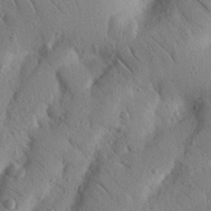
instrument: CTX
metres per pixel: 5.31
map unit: Nhu
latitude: 21.7828
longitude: -75.8772
